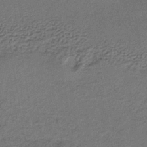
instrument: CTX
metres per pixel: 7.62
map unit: lHb
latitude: -34.5952
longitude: 62.6329
